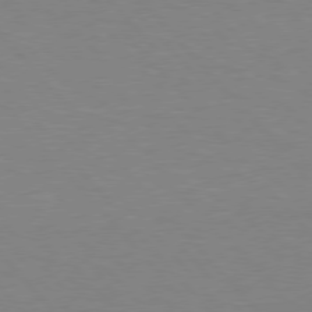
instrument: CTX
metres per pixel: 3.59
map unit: lApd
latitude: 76.4790
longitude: -86.5546
